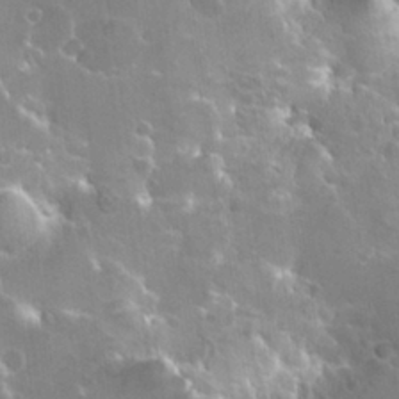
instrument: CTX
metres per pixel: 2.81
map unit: Hto
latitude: 20.5546
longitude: -40.2522
